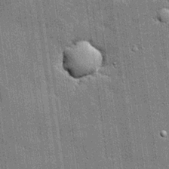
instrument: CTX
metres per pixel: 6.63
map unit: lHvf
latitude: 20.4790
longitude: 142.8596
